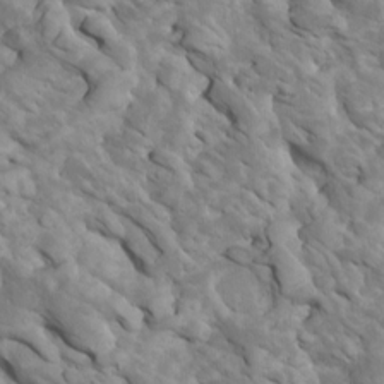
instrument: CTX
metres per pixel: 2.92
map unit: Htu
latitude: 2.1200
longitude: 142.9541
